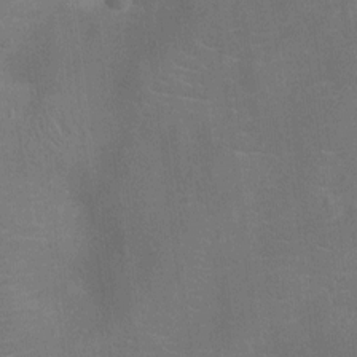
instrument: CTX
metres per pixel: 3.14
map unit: Ht
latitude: -12.2362
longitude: -25.3670
